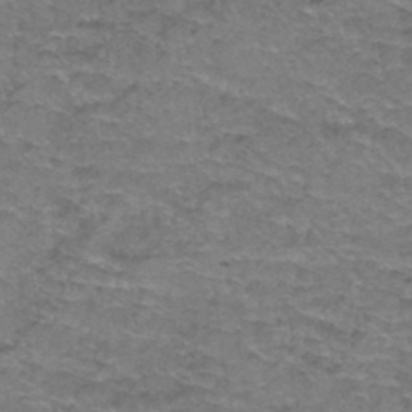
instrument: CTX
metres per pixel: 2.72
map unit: Hto
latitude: 37.3482
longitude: -42.6302
